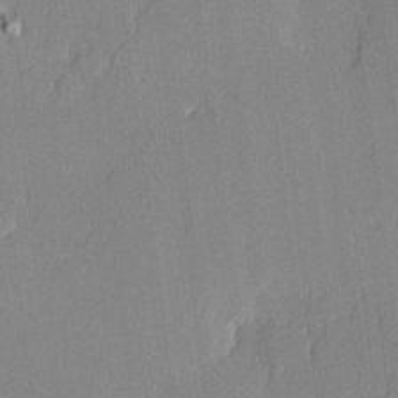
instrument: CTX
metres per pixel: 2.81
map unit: lHvf
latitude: 21.0837
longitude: 144.6330
